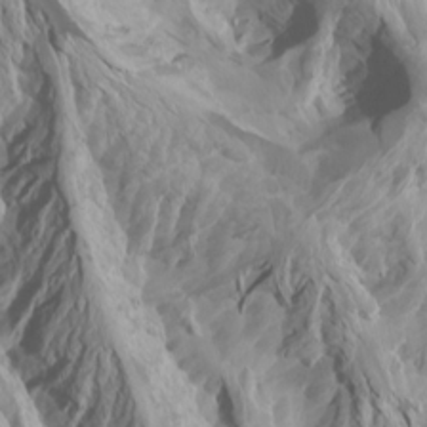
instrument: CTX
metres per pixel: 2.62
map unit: Htu
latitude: -7.7666
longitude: -64.4790
